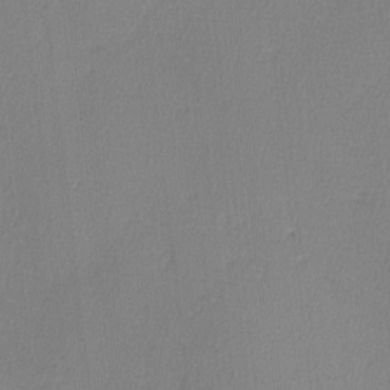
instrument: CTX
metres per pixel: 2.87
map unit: lHvf
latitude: -11.3132
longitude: -99.7071
